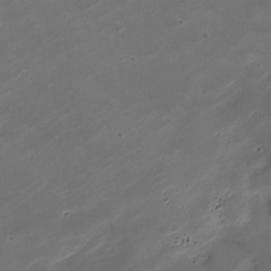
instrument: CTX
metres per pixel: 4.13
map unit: Nhe
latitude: -19.2187
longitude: 143.7477
